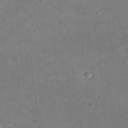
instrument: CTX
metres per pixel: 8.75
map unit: eHh
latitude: 21.1970
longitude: -63.7261
